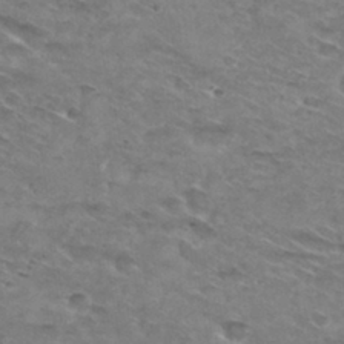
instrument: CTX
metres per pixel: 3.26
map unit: Hto
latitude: 29.9339
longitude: -46.6680
